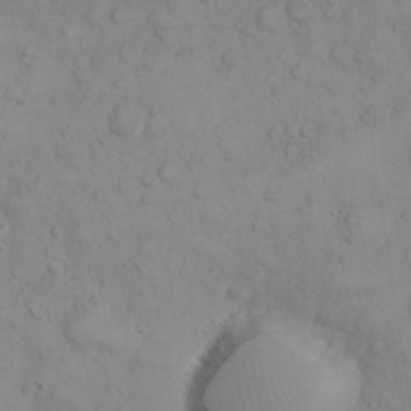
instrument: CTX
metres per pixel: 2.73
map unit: eHh
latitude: 23.0458
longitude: -59.2159
